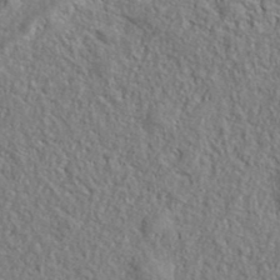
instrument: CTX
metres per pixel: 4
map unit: eHh
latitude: 37.9528
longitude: -81.6883
